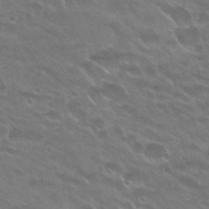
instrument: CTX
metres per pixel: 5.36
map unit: Hto
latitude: 24.8569
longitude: -37.2915
